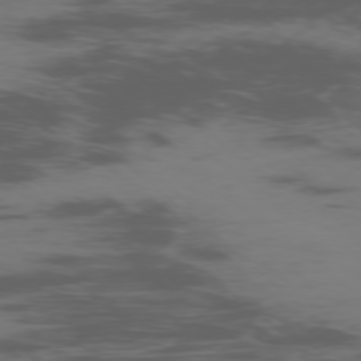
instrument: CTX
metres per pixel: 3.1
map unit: Ap
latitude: -77.0486
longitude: -67.0647
